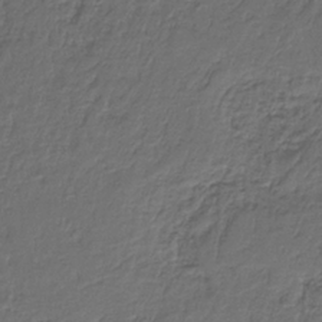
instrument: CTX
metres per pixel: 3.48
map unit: HNb
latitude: -35.8611
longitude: 58.6329
